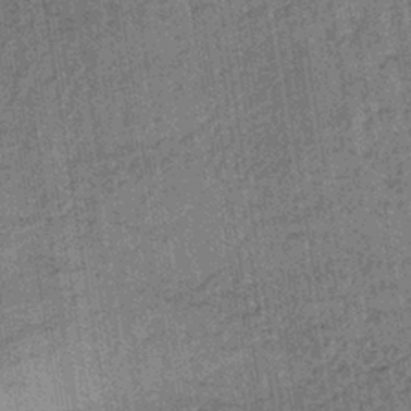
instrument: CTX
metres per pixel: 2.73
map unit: lHb
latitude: -38.8030
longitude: 60.2928
